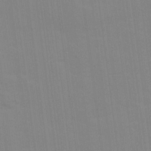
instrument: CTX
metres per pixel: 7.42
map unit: Ave
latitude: 16.1578
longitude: -138.3278
